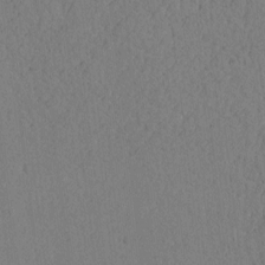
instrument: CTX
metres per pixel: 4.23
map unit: Htu
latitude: 0.1766
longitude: 172.3306
